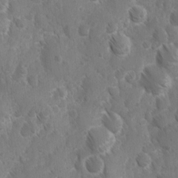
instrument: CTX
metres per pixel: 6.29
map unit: Ave
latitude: -10.5385
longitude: -119.3292
